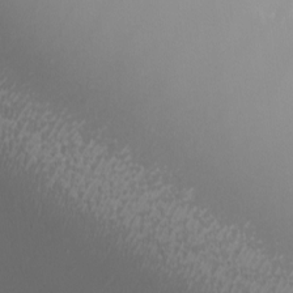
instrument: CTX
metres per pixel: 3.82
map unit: Nhu
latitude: -7.2943
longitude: -76.1955
